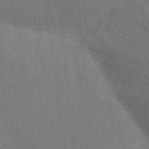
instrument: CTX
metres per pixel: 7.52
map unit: Nhu
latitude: 21.0270
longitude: -72.6680
